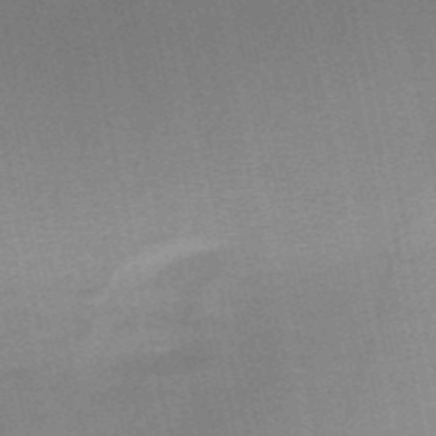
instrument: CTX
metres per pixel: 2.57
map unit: HNb
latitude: -52.0661
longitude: -46.6680
